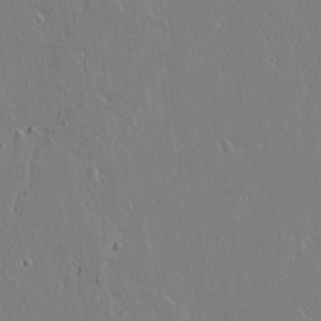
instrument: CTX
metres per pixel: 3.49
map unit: lAvf
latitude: 14.6491
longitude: -126.6302
